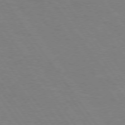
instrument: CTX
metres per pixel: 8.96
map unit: Hpe
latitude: 74.5546
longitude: -140.9702
